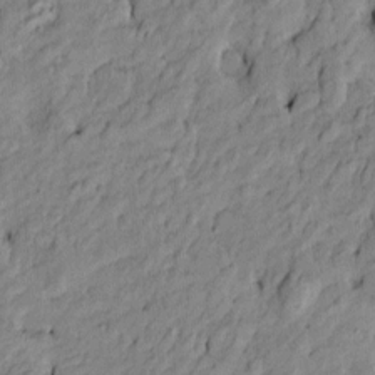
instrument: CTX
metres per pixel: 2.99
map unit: Htu
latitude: -9.8044
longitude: 177.0298
